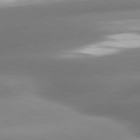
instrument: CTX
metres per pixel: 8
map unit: lApd
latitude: 80.3278
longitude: -159.0836
